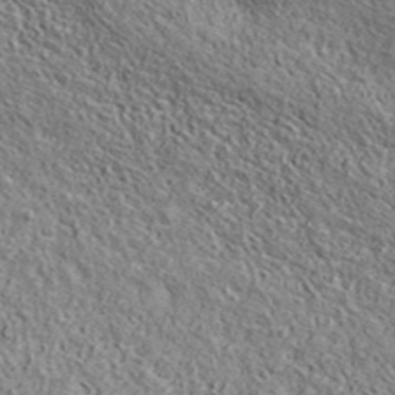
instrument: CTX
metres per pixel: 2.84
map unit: ANa
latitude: 42.9136
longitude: -88.7625
